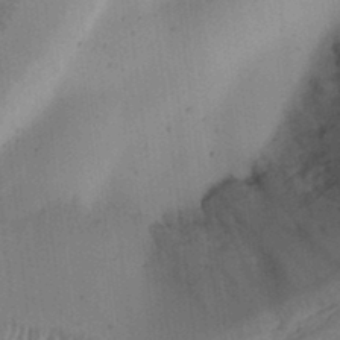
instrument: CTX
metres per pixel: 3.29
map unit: Ht
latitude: 11.8772
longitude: -74.5924
